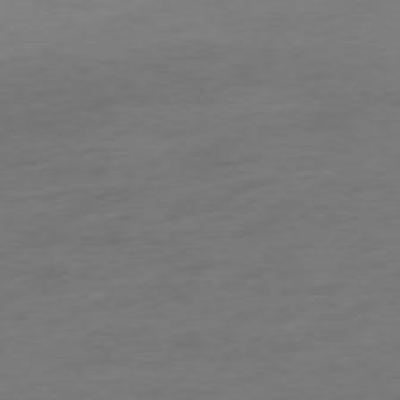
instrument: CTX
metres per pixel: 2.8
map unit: Hpe
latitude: -75.8423
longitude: -14.7813
